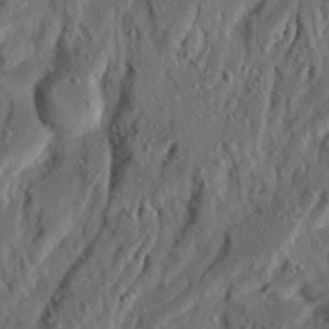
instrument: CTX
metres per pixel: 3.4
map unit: Ave
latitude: 23.2348
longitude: -131.2537
